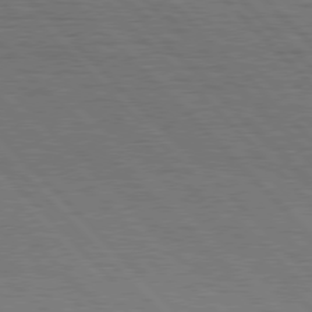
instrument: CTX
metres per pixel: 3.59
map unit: Hpe
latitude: 76.9891
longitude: -126.7624
